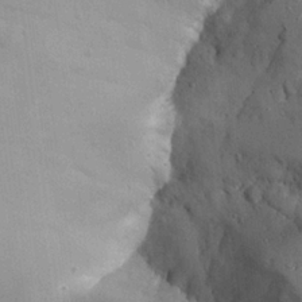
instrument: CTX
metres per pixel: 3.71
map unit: Aa
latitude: 23.9339
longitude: -127.7639
